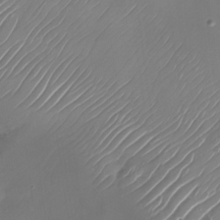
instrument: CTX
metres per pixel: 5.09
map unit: Nhu
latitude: -27.8989
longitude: -71.4048
